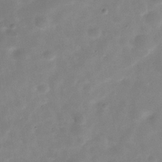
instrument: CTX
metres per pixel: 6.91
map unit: Hve
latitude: -30.7841
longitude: 92.3684
